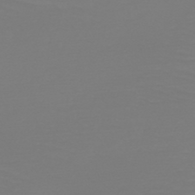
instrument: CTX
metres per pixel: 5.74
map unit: HNb
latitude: -49.4455
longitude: -50.8002
